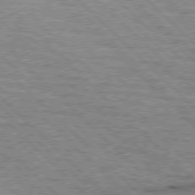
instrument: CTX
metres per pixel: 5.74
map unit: lApd
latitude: 76.8758
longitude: -78.5357
